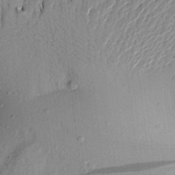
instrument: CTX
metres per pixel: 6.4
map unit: Aa
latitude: 20.3845
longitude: -149.3104
